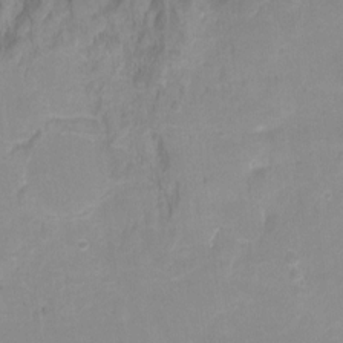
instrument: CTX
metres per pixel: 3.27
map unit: Hto
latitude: -6.9919
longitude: -38.5546
